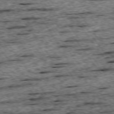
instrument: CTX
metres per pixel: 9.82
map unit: Ap
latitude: -74.7652
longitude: -88.0444
